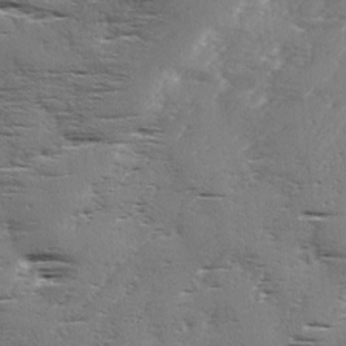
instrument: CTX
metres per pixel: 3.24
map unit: Ave
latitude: 1.6505
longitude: -111.0270
